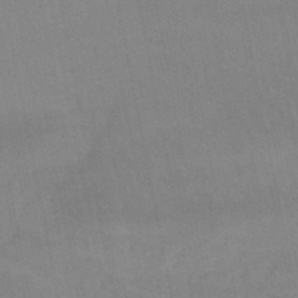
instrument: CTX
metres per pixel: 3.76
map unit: lHb
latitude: -48.1228
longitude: 75.8423
